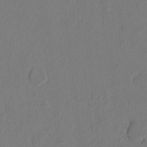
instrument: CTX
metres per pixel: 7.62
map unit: HNhu
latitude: 9.7450
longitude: 15.4266
